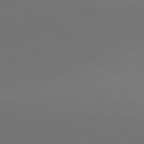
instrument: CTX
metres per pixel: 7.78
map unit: lApd
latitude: 79.7639
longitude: 158.2550
